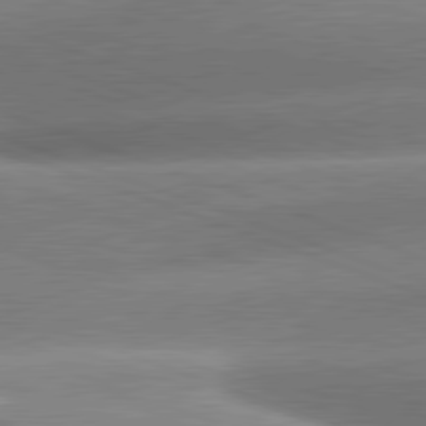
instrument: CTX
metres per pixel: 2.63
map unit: lApd
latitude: 81.2348
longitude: -158.4790
